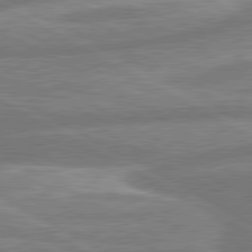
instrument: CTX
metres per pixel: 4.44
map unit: lApd
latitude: 80.5546
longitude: -166.5356
